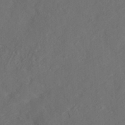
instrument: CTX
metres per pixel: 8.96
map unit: ANa
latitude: 36.3845
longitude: 13.5966
